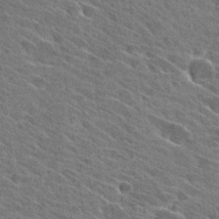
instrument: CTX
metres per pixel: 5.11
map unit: Hto
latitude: 26.1011
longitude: -40.7813
